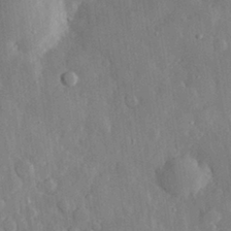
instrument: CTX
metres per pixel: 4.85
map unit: eHh
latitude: 29.0647
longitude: -79.5560
